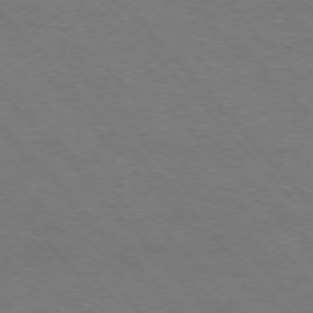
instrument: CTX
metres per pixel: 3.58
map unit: Hpe
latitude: -76.3684
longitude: -12.5546
